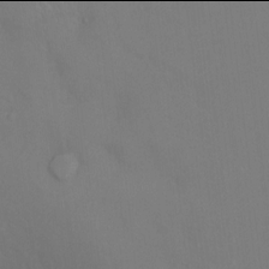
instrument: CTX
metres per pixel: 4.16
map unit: Ht
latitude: -2.0094
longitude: -33.4049
